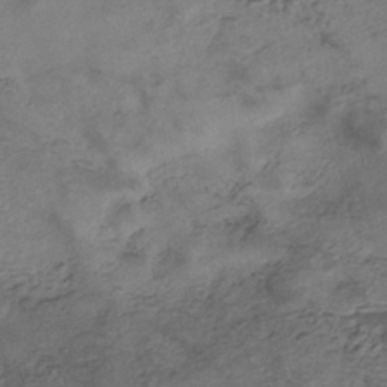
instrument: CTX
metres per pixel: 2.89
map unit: eHh
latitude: -42.5573
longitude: 119.9178
